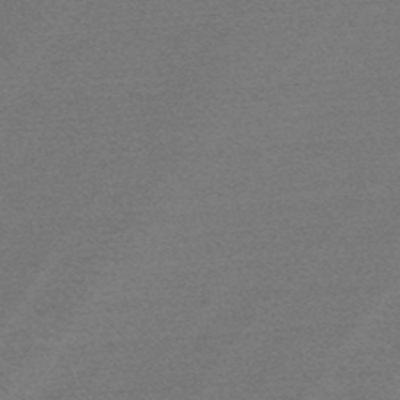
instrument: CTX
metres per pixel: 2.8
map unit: HNb
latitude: -48.0661
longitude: -49.1592
